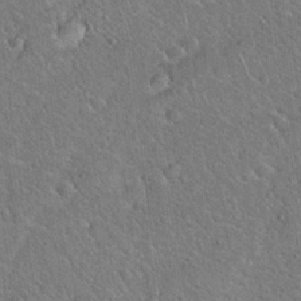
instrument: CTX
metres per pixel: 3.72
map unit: Hto
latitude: 18.6679
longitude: -51.4993
